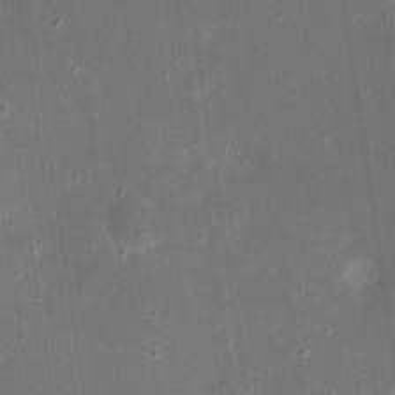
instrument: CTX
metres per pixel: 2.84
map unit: eHh
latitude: 4.1956
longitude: -69.8206
